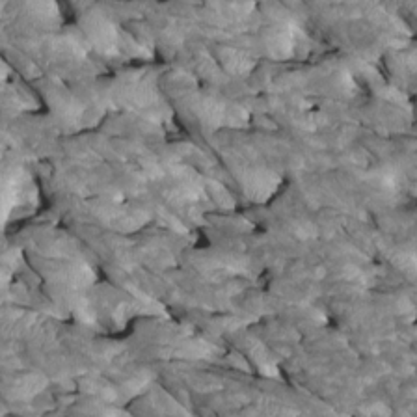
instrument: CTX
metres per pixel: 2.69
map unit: Htu
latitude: 1.5371
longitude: 144.9731
